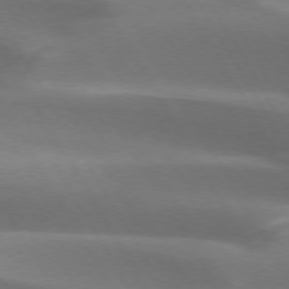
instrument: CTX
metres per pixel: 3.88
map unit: lApd
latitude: 73.2726
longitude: -51.4426
